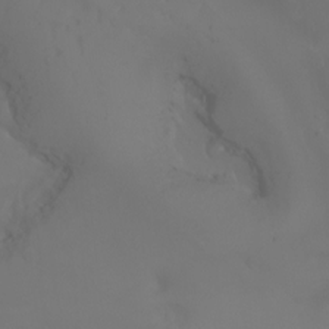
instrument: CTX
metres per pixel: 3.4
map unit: Aa
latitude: -7.4076
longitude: -72.8191
